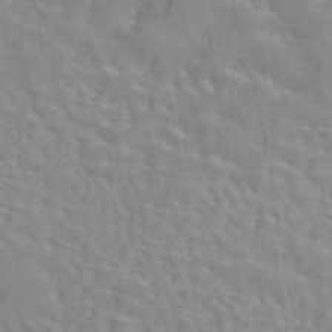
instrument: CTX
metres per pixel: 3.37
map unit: eAb
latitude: 44.1578
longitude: 113.1620
